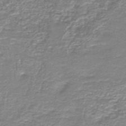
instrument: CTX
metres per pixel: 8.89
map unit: HNb
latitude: -44.4440
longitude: 50.2928
